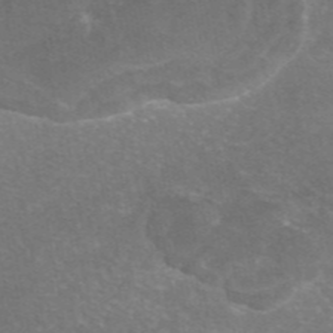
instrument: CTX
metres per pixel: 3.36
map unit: eAb
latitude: 46.7813
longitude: 106.3118
